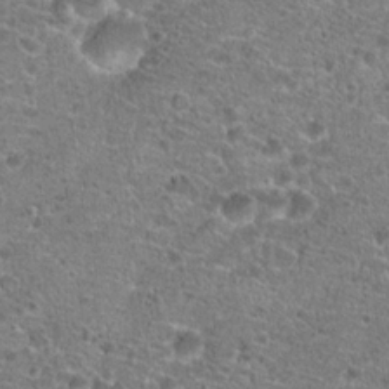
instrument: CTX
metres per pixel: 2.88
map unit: Hto
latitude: 20.3279
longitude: -42.1767
